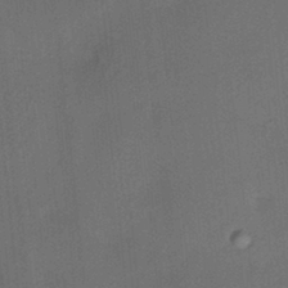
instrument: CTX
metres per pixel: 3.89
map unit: HNhu
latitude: 12.5168
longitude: 10.5574
